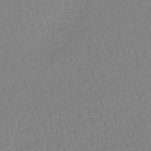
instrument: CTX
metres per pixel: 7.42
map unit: lHb
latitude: -44.5385
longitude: 65.7478
